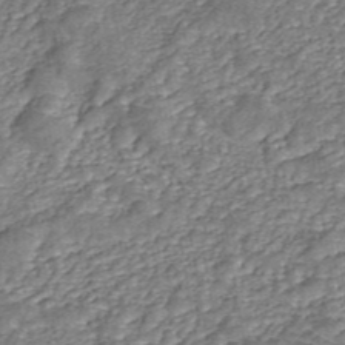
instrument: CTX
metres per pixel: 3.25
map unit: ANa
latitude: 45.3104
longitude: 20.9730
